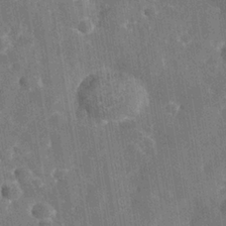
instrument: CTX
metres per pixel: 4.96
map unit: Nhe
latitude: -37.7099
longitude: -117.2159
